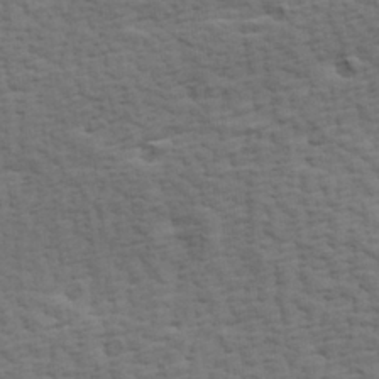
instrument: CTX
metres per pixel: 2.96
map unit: Hve
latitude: 23.9528
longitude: -97.5749
